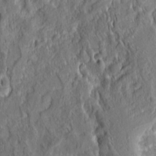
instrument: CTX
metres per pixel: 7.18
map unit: eHh
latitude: 6.6868
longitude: -76.3467
